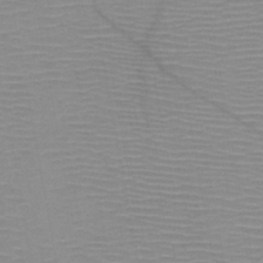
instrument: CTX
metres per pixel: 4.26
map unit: HNb
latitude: -46.4251
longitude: -41.0080
